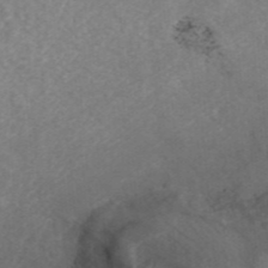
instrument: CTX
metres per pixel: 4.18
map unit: ANa
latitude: 44.3467
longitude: 22.5574
